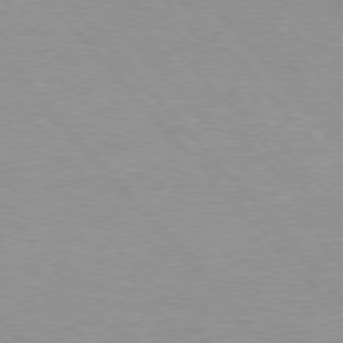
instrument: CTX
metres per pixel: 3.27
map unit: Hpe
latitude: 76.1766
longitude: -152.1956
